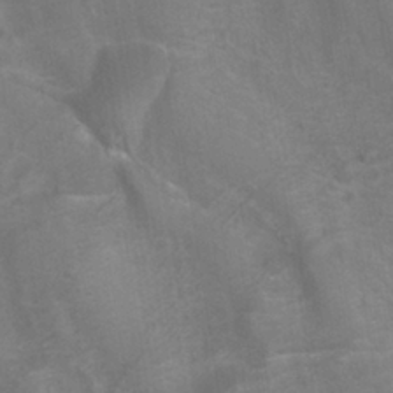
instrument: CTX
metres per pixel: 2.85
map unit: ANa
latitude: -37.4643
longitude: 95.6155
